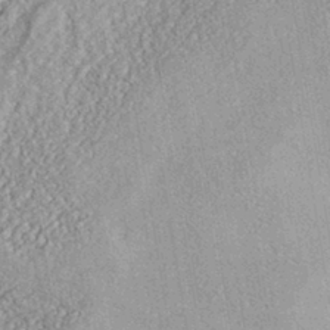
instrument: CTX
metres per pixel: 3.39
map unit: eHh
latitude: -41.2754
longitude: 120.5573
